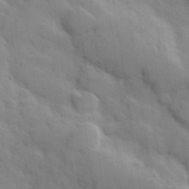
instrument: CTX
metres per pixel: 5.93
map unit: Hve
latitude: 31.1592
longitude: 150.9164
